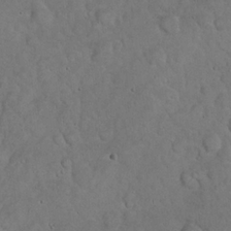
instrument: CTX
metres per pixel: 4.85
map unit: eHh
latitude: 22.0444
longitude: -58.8002
